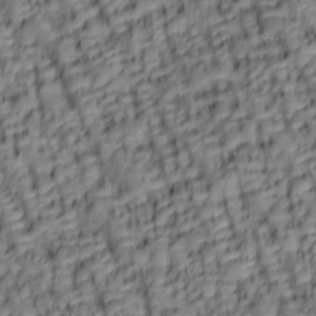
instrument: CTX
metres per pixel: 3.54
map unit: lAa
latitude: 6.3467
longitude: -116.0633
